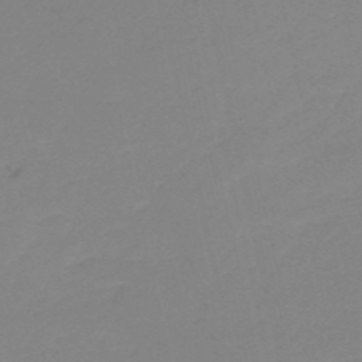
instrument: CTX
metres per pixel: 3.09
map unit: eHh
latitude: -52.8219
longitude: -24.9702
